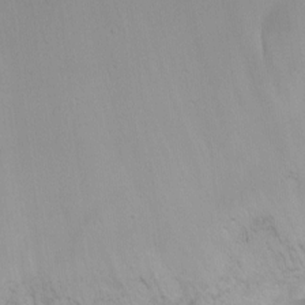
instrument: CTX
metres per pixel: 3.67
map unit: Ht
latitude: -7.0297
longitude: -19.9150
